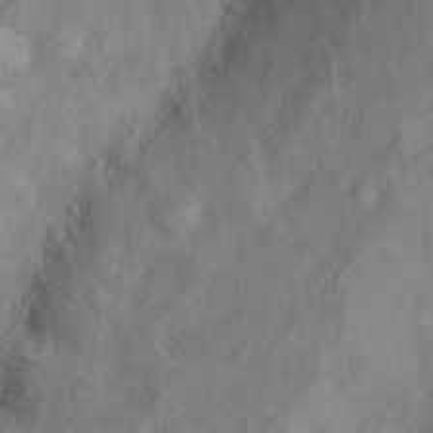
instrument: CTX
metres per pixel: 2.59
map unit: Ht
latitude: 9.4615
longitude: -39.4426
